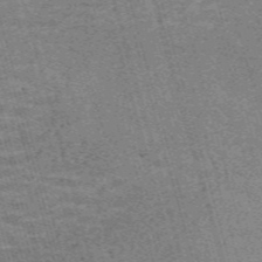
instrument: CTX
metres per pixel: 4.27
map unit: Nve
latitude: -59.0486
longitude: 64.0850
